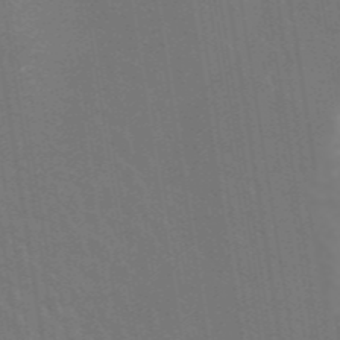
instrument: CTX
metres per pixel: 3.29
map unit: ANa
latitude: 44.2711
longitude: 28.1606
